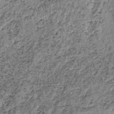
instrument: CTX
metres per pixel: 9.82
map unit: lHb
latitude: -38.0850
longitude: 65.3132
